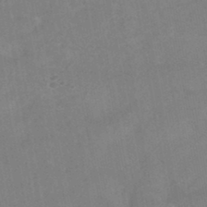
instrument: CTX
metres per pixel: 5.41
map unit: HNhu
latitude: -45.0109
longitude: 92.1228
